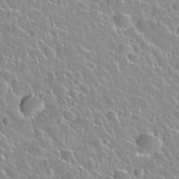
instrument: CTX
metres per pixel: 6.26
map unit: Nhu
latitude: 28.3278
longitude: -53.9528
